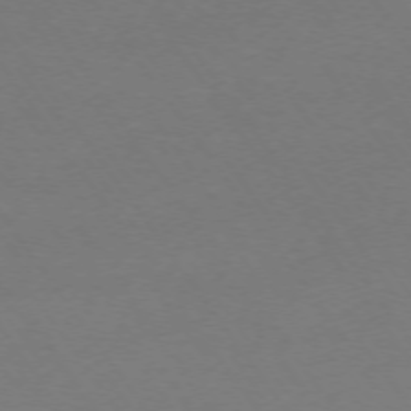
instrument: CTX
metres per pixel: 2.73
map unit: Ap
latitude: -74.5385
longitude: -73.4994
